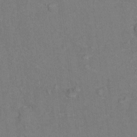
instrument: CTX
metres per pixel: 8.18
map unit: Hto
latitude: 7.6127
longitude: -37.3671
